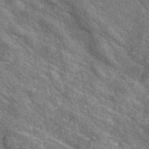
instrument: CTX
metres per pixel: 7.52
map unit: eAb
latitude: 48.2900
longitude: 119.8800
